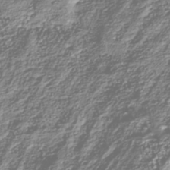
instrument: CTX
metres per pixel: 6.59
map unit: Nhu
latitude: -39.3321
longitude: -82.4790
